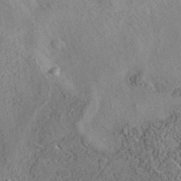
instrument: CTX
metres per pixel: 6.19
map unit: eAb
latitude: 35.5371
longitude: 108.8030
